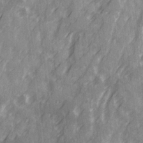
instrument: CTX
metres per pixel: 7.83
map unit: Ave
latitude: 20.4223
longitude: -131.7639
